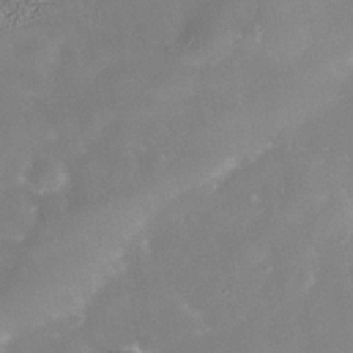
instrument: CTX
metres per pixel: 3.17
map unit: Nhe
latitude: -38.6141
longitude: -118.3278
